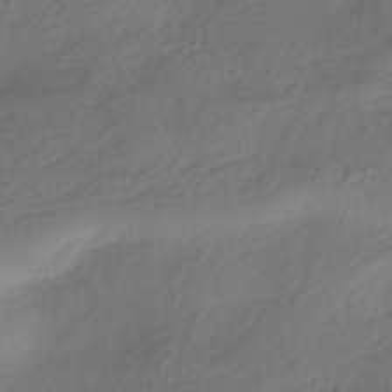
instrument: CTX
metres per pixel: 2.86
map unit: HNhu
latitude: -42.1038
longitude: 106.0472
